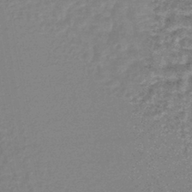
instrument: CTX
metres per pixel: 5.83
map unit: lHb
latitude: -44.0094
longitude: 66.3306
